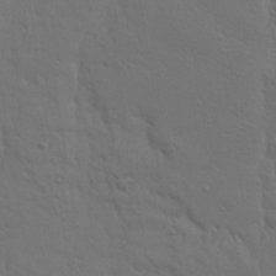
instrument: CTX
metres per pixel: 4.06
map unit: Ave
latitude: 23.2537
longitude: -135.1970
